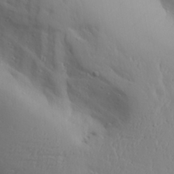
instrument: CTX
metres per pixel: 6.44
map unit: Aa
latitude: 28.2711
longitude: -132.9892
